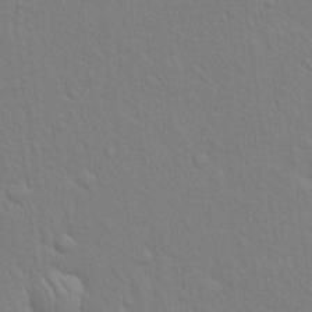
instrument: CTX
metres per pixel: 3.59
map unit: eHh
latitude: 18.8191
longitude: -62.8569
